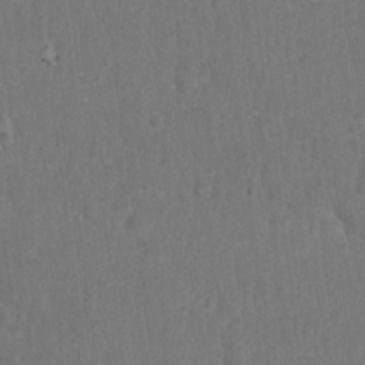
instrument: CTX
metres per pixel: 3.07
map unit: Hto
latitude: 18.1766
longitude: -61.9528
